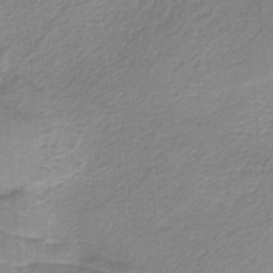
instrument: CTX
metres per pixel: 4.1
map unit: HNb
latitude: -36.5007
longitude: 55.4266
